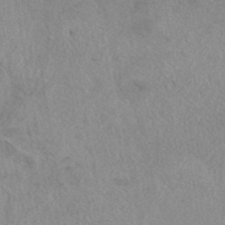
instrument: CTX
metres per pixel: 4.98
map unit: eAb
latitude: 40.0444
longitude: 110.3684
